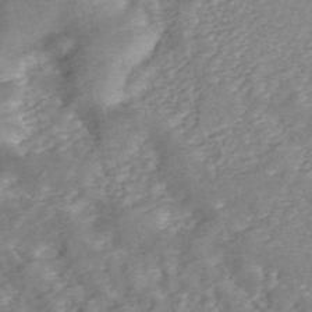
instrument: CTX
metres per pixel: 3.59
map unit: ANa
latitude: 46.2523
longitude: 24.9731
